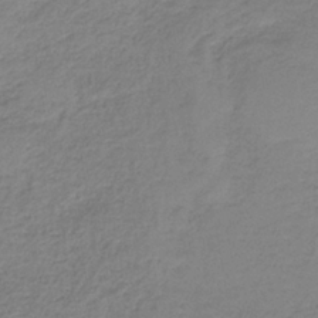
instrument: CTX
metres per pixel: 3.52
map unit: eAb
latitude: -35.7855
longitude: 52.5195
